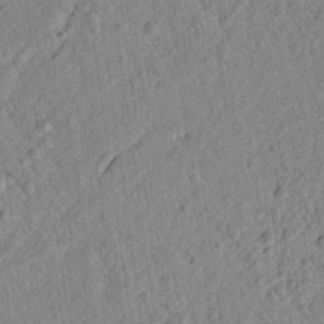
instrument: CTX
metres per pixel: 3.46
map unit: lAvf
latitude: 6.8947
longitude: 165.8612
